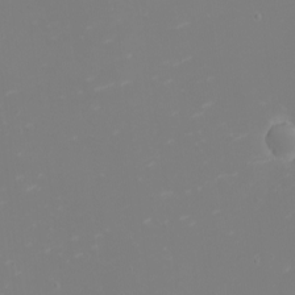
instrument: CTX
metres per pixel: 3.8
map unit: eHh
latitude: -2.4628
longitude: -75.1403
